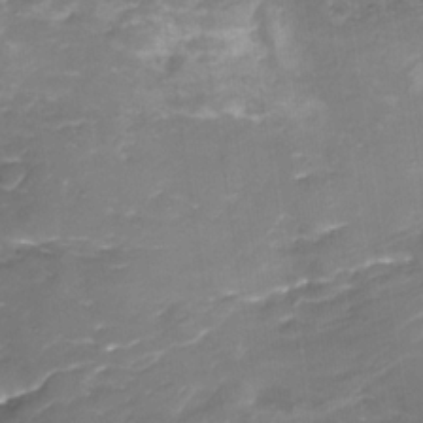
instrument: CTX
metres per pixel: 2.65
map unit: Nhu
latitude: -15.6722
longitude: -56.1577
